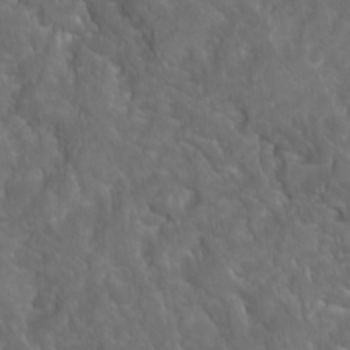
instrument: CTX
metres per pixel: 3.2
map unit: Ave
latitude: 16.0255
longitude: -132.5357
